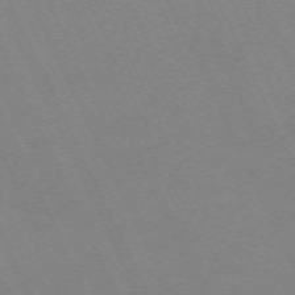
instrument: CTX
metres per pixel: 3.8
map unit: Hpe
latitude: -70.6141
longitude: 15.8990
